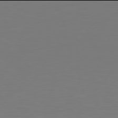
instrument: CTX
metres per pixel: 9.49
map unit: Hpe
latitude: 77.9906
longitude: -141.6882
